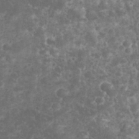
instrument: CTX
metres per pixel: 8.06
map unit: eHh
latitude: 33.1403
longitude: -62.7813
